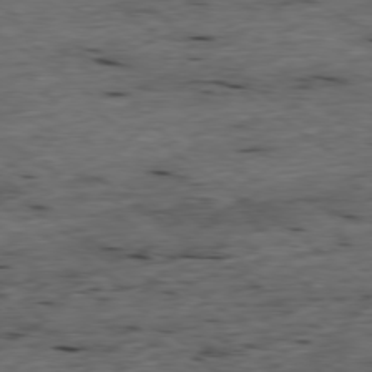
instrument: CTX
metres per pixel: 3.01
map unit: Ap
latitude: -78.8408
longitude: -89.8017
